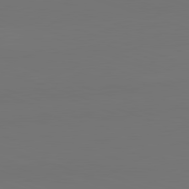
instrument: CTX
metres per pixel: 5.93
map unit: lApd
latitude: 82.3089
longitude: 144.0472
